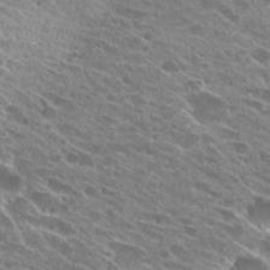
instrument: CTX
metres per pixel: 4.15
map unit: Hto
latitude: 25.5560
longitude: -41.8394
